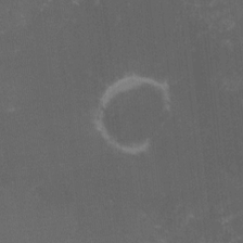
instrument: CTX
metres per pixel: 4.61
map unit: lHvf
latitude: -14.9164
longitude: -101.8394
